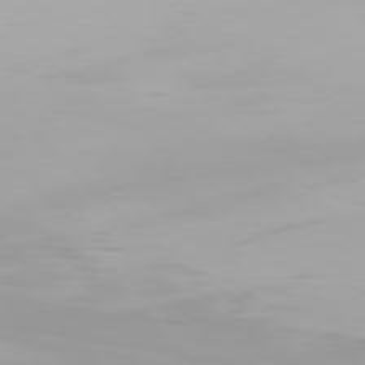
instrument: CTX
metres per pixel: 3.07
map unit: Hpe
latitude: 76.4601
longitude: -134.1389
